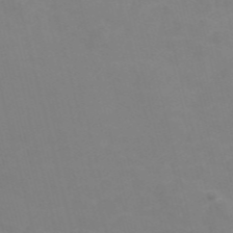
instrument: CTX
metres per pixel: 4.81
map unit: Nve
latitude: -57.0486
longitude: 53.0108
